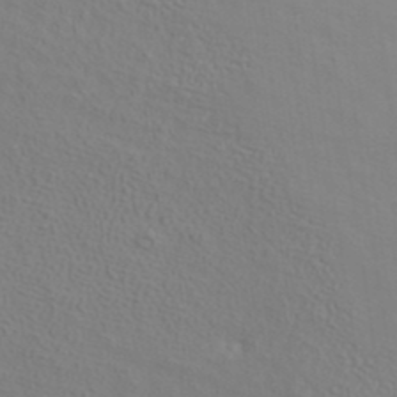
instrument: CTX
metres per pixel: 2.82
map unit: ANa
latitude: 39.3482
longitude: 20.8974
